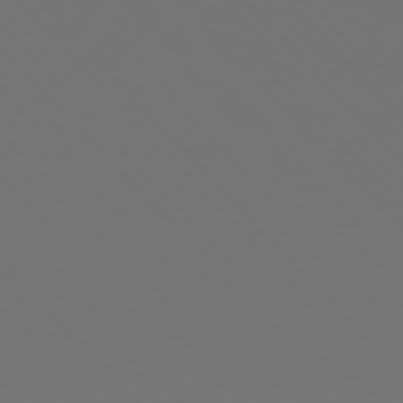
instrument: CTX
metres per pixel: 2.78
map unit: Hpe
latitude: 76.8758
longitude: -167.1403
